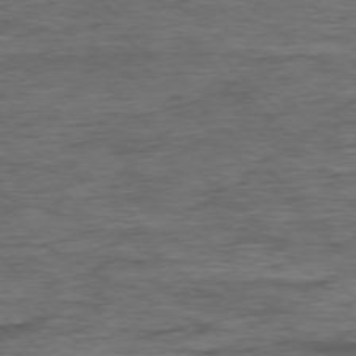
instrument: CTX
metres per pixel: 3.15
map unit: Ap
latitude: -77.5399
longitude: -64.8569
